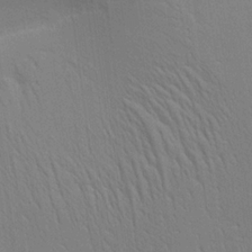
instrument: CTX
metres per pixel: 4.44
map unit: Aa
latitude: 21.0459
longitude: -140.5923
